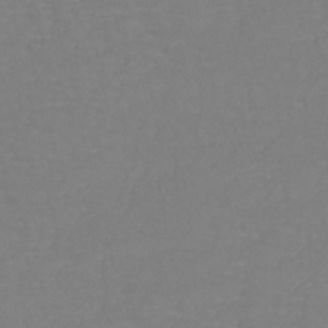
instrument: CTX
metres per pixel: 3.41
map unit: lHb
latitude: -41.0297
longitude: 65.7856
